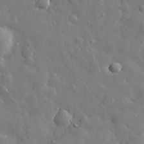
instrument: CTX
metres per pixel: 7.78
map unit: eHh
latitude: 29.0080
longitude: -78.4601
